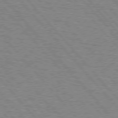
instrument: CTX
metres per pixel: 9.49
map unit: lApd
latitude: 75.7261
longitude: -75.7261
